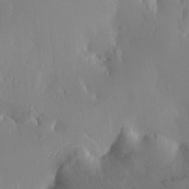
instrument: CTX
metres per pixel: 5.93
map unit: HNhu
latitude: 4.4979
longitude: -5.7827
